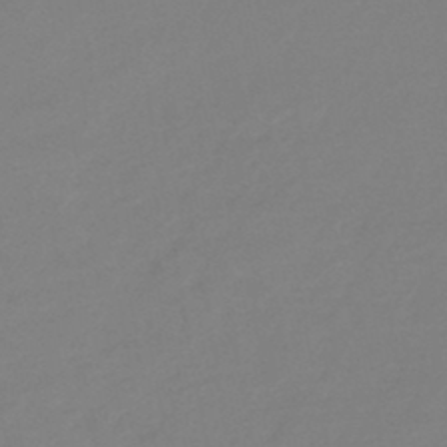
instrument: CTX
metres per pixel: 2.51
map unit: eHb
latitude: -46.2361
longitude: 85.8800
